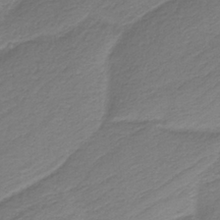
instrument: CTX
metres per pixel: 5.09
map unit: HNb
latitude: -37.8800
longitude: 53.2942
